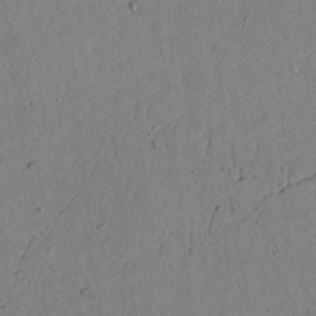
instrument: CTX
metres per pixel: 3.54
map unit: lAvf
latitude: 4.8758
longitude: 167.7855
